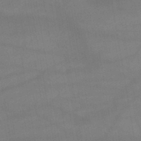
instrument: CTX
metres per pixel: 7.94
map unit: lHb
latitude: -45.5021
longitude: 61.8422
